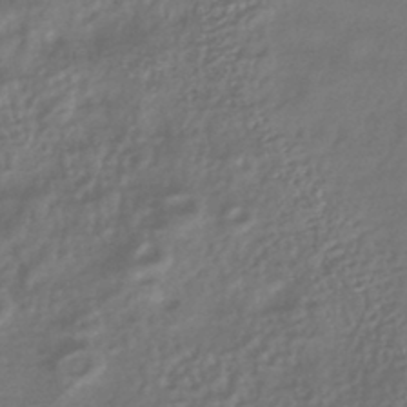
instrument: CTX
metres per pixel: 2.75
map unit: HNhu
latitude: -42.3873
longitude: 94.8597
